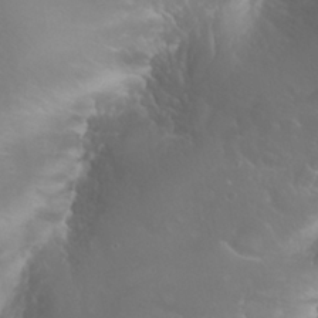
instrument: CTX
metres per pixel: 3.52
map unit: Nhu
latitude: 28.4034
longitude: -65.8016
